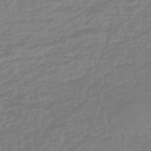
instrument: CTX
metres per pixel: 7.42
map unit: lHb
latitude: -44.9731
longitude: 70.6708
